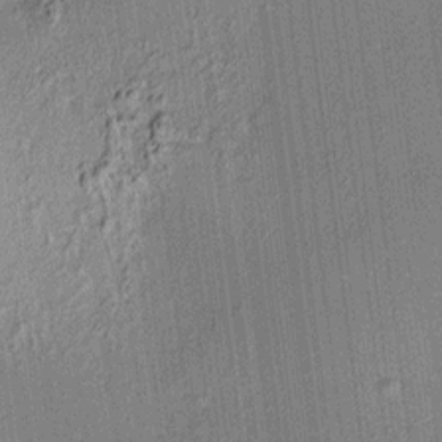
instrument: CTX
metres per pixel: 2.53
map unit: HNhu
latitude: 7.7450
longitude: 14.1606
